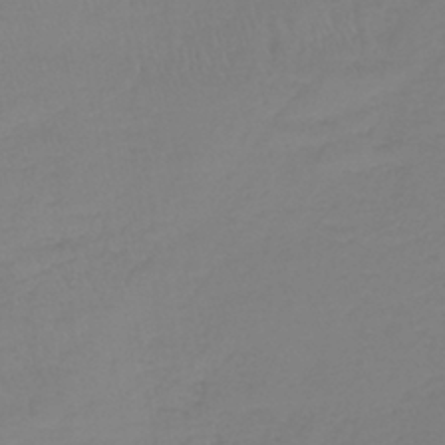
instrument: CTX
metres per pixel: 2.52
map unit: lHb
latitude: -40.5951
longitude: 67.1242
